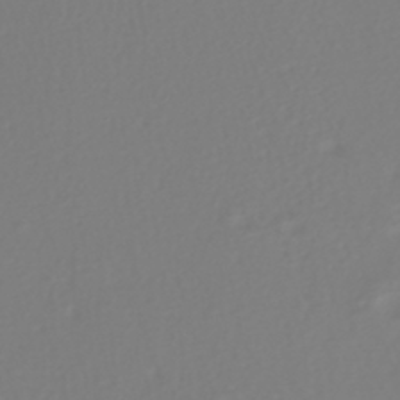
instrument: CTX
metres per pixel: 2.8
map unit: HNhu
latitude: -41.2943
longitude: 100.7463
